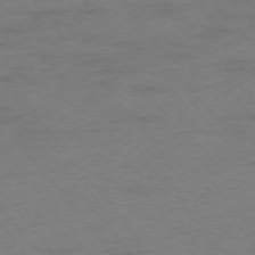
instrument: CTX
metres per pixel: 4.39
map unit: Ap
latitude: -75.8612
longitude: -73.1026
